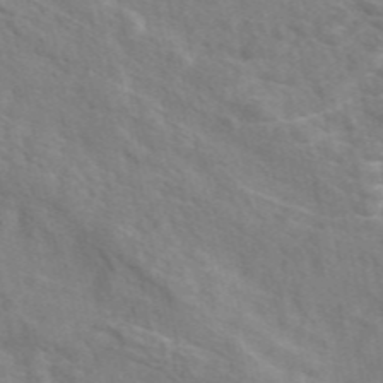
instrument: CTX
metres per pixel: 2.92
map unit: eAb
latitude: 48.5357
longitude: 119.5399
